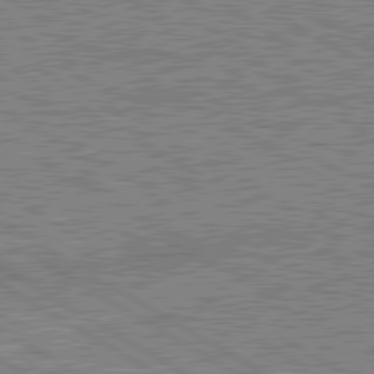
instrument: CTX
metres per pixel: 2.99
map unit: lApd
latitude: 80.4034
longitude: 119.8989
